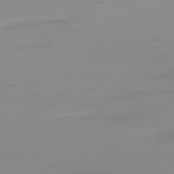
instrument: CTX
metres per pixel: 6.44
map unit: Ap
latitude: -78.3873
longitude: -64.6113
